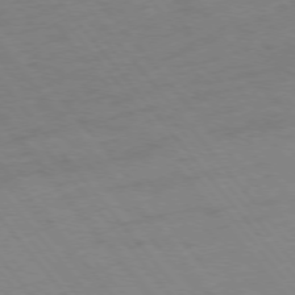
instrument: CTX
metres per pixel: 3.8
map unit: Ap
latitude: -76.7274
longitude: -64.6490
